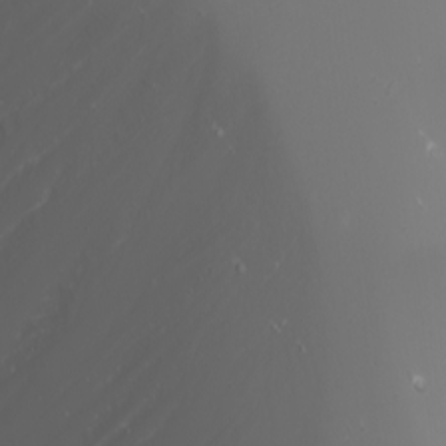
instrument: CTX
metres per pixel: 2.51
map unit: Nhu
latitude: -5.7477
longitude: -88.2145
